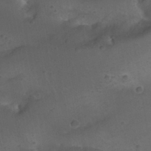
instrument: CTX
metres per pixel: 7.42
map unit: Nhu
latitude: 22.5546
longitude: -70.5357
